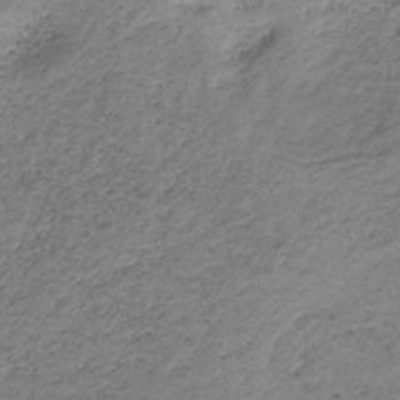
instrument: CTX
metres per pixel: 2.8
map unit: HNb
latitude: -33.2754
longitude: 61.5210
